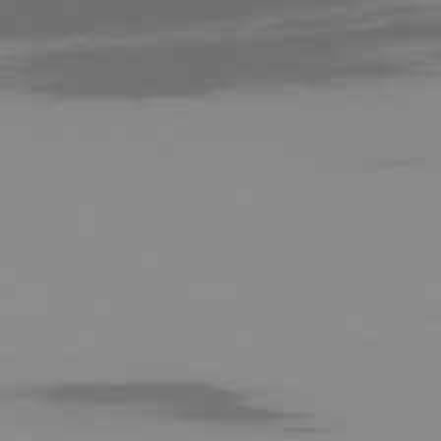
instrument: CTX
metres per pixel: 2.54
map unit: Ap
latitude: -77.3321
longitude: -67.1025
